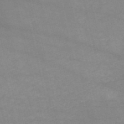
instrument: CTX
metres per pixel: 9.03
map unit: HNb
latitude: -53.5021
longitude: -37.2726
